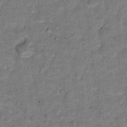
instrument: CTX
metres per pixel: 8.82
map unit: Hto
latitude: 15.8962
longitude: -38.5168
